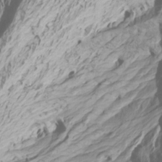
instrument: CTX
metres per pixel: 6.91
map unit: Htu
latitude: -6.8030
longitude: -71.2159
